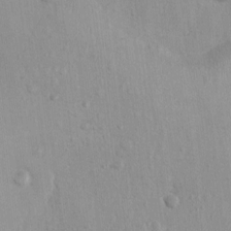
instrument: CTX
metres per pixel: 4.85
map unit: Nhu
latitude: 0.3278
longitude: -16.4034
